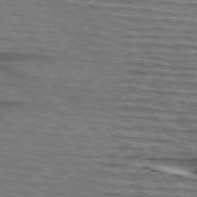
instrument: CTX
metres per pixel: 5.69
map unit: lApd
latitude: 74.4790
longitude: -74.0822
